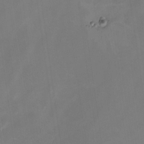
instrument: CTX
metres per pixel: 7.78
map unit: Nhe
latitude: -26.5384
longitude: -110.8569
